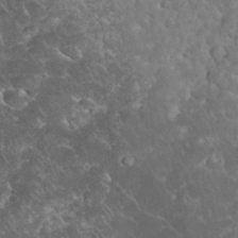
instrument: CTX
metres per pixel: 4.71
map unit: eHh
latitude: 34.8002
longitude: -64.8380
